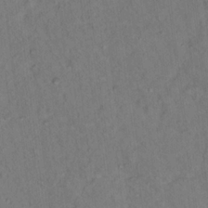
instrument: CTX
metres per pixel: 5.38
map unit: Ht
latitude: 15.3482
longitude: -36.8002
